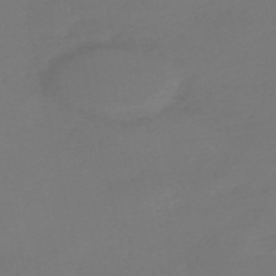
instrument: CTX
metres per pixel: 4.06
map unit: HNb
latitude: -55.9556
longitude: -42.8380
